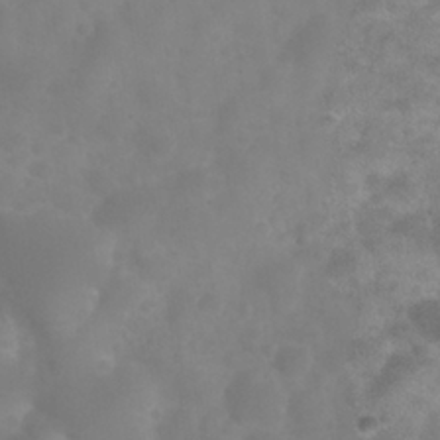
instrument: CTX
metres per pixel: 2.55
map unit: Nhu
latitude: 27.4804
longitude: -55.2537
